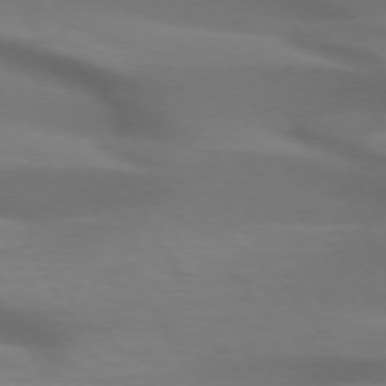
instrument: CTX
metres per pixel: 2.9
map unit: lApd
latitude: 72.7813
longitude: -52.1956
